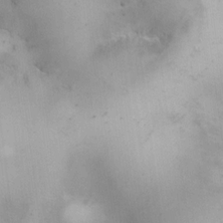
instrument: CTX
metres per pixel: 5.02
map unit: HNhu
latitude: 7.7827
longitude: -0.6301
